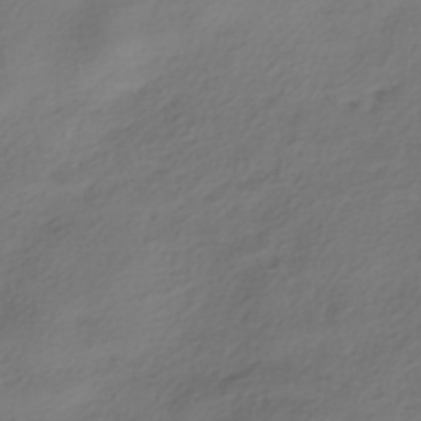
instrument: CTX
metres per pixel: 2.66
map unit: HNhu
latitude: -39.9556
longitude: 103.6344
